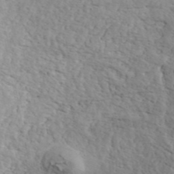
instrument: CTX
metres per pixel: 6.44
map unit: ANa
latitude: 42.1389
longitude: 52.8785
